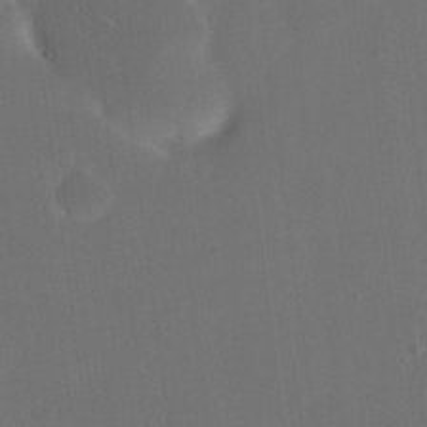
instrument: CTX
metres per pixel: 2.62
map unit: eHh
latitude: 18.9324
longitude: -65.7827
